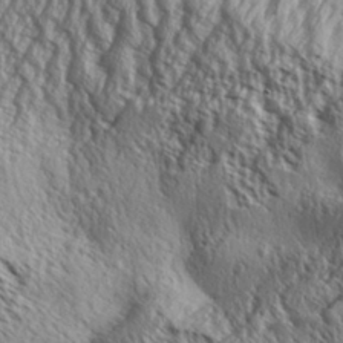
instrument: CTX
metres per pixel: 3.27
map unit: Aa
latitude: 31.8017
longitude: -137.9717
